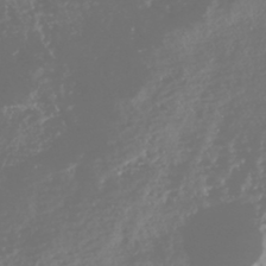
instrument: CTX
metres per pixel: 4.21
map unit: Nhe
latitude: -46.1228
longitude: 152.0472
